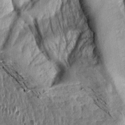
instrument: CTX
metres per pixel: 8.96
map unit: Aa
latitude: 13.9528
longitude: -144.6112
